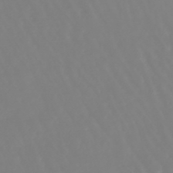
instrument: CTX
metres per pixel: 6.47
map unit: lHb
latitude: -45.6344
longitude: 79.2187
